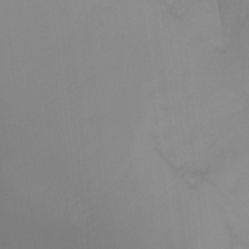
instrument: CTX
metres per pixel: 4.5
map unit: Ht
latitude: -14.8219
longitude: -51.4237
